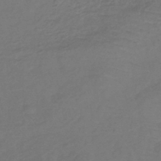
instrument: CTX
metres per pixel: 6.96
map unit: lHb
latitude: -43.2753
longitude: 74.4251
